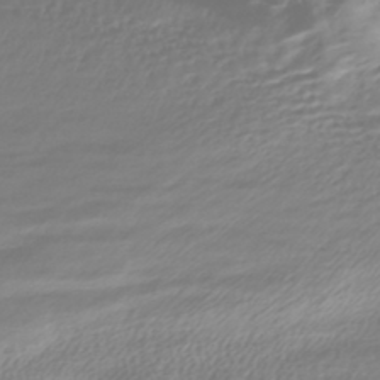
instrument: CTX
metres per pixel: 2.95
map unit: HNhu
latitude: -44.1417
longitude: 99.0108
